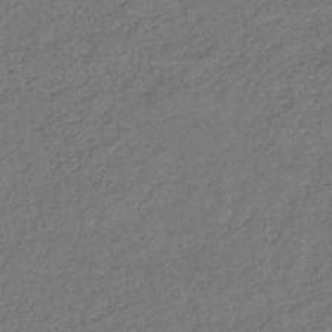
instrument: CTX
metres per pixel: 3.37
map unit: lHb
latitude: -43.4643
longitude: 74.6708
